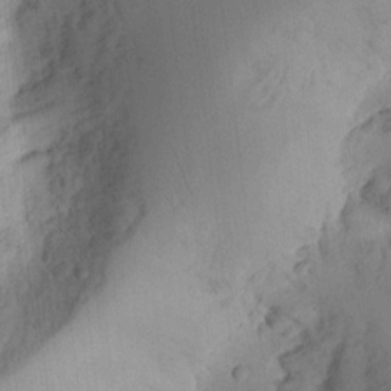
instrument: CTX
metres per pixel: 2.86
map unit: Ht
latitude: 9.3671
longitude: -74.9325
